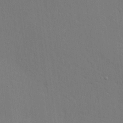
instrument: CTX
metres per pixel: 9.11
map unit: Nve
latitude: -8.7463
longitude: 175.5588
